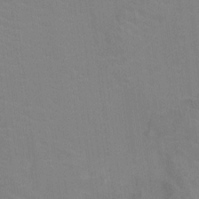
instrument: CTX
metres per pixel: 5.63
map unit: Ht
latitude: -2.7274
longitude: -17.3671
